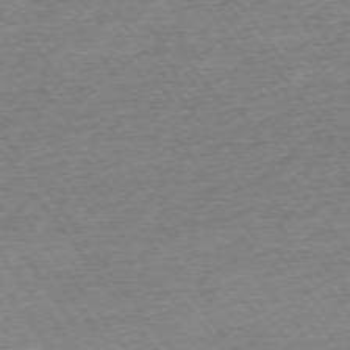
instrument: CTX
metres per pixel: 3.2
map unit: Ap
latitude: -74.7652
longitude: -88.5546
